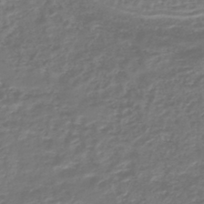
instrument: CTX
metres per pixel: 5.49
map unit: lHb
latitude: -43.7288
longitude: 70.2740
